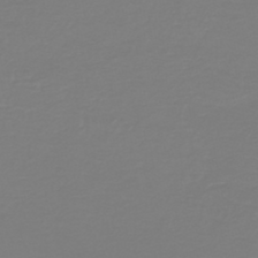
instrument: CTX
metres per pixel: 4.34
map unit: HNb
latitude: -46.1228
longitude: 54.1795
